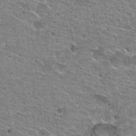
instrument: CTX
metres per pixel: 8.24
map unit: Hto
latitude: 21.4805
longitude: -42.2901
